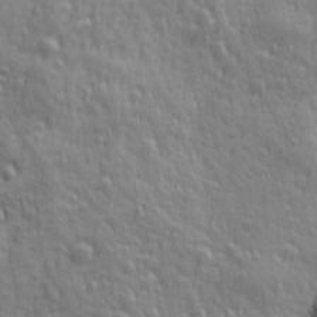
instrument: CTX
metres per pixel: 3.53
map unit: Ave
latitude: 12.6491
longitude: -104.1578
